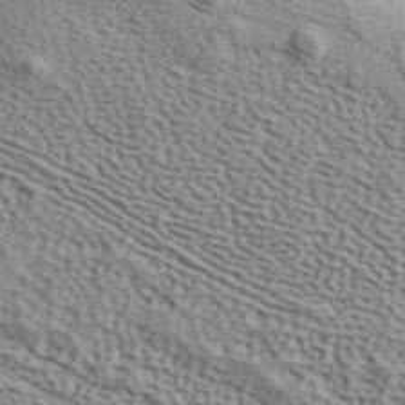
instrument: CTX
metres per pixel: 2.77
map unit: ANa
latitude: 41.8583
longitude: 50.5573
